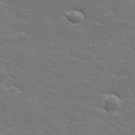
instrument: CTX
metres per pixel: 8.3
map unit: lHvf
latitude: 26.1389
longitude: 141.9745
